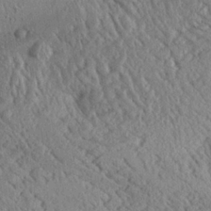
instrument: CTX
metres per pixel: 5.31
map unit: Aa
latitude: 25.0080
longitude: -134.3845
